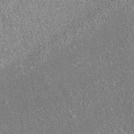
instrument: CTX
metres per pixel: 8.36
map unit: eAb
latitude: 35.7827
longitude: 112.8219
